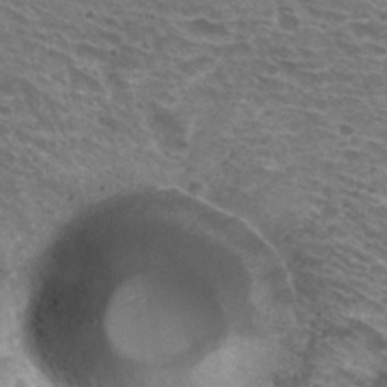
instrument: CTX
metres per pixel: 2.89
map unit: Hto
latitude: 31.6883
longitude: -42.7624
